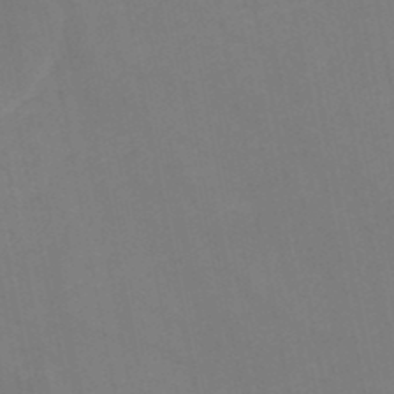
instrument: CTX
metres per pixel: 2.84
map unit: HNb
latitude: -47.9745
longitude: 56.6707
